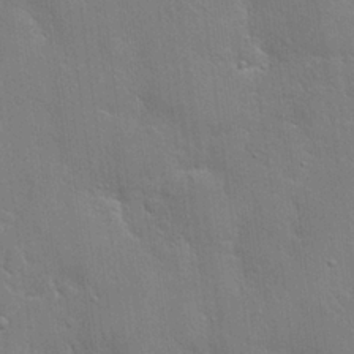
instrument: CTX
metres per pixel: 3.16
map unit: Hto
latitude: 21.3482
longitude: -52.1200
